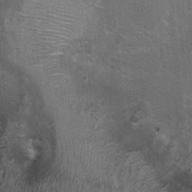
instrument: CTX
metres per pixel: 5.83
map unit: Nhu
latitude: -1.0298
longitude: -15.1026
